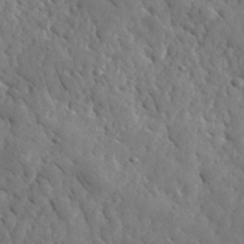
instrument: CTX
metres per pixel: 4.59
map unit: lHvf
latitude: 35.3481
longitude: -86.7435
